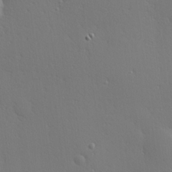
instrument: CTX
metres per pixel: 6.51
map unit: Hve
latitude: 19.3859
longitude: 150.0283
